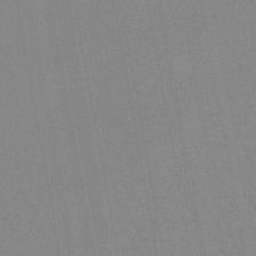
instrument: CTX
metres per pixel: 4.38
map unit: lHb
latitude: -45.6344
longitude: 78.4629
